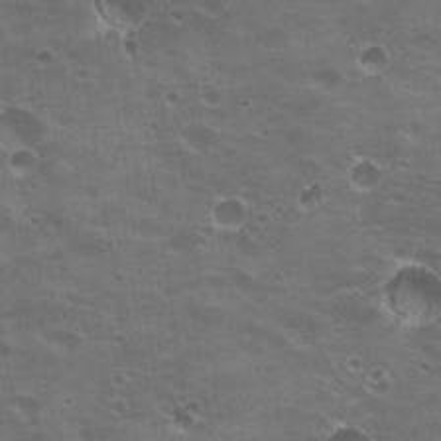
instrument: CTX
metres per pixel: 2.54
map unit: Hto
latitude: 20.4223
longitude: -32.0255
